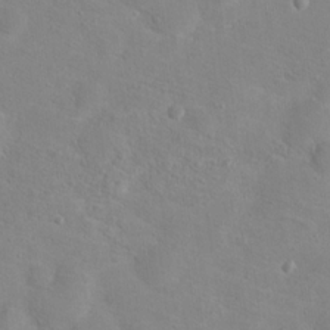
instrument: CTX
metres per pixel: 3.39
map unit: Hto
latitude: 17.3860
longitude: -39.3104
